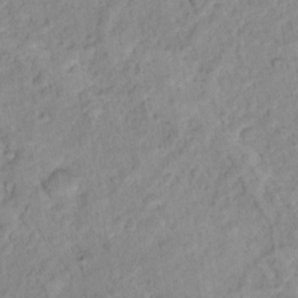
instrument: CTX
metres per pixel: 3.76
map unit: Nhu
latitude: 16.6868
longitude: -32.9892
